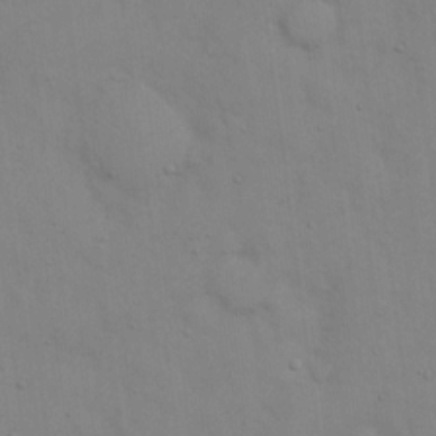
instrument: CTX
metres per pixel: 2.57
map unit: eHh
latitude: 16.1011
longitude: -62.5924
